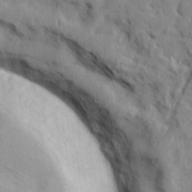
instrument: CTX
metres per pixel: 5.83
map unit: lHvf
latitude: 24.2144
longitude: 143.2753
